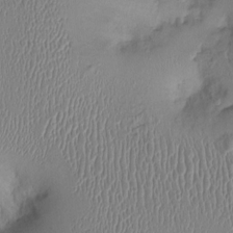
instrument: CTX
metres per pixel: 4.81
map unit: Ht
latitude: 0.0633
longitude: -13.8206
